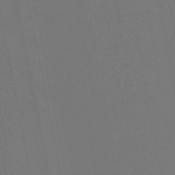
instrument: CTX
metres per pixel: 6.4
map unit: eAb
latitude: 46.7247
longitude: 120.9541
